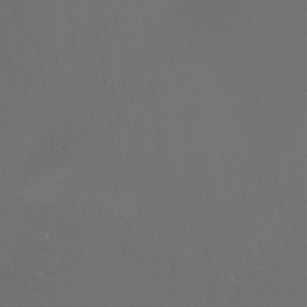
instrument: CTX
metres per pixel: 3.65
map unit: HNhu
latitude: 0.6301
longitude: -2.6868
